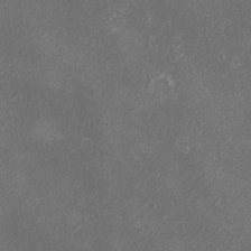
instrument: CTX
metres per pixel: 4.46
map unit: eHh
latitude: -1.3321
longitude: -78.3845
